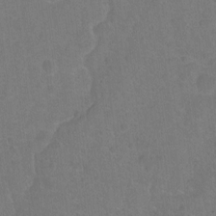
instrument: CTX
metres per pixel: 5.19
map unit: Hto
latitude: -4.1039
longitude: -35.9150
